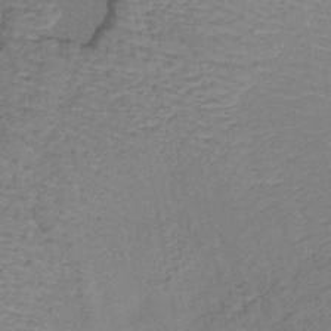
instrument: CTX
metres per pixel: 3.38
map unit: lHb
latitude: -39.7667
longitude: 61.7478
